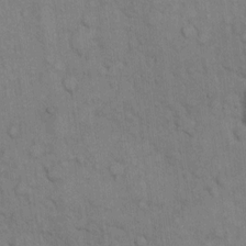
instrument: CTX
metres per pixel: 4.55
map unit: Hto
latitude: 10.4223
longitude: -61.4615
